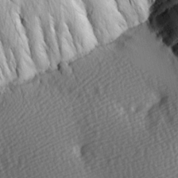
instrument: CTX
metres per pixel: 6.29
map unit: Hve
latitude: 2.5923
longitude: -121.0837
